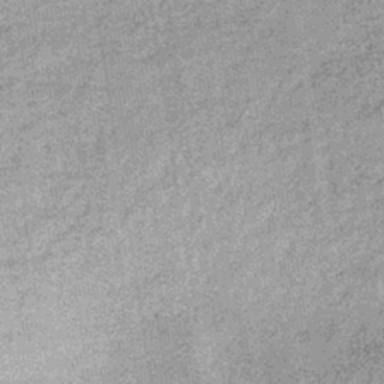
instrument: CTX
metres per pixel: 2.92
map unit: lHb
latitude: -36.2739
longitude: 65.5966
